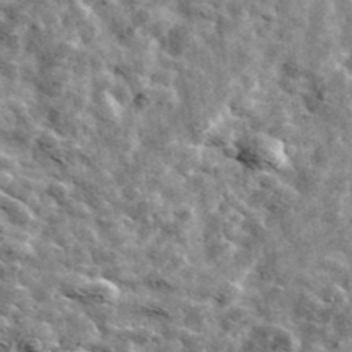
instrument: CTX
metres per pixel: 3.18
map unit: Ave
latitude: 42.2145
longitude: -107.8772
